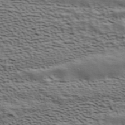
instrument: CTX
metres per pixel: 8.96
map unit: ANa
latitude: 41.7261
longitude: 49.8801
